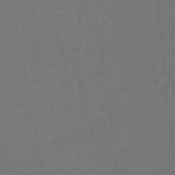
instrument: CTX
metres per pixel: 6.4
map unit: lHb
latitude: -47.8233
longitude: 80.7274
